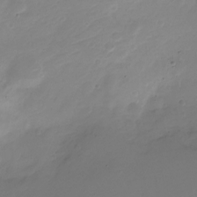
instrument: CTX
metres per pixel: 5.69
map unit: Nve
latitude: -21.5966
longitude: 105.8233
